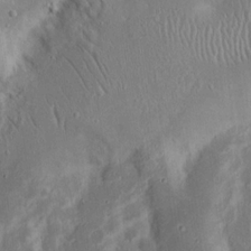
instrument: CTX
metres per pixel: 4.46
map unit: Nhu
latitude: 18.3467
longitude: -73.5749
